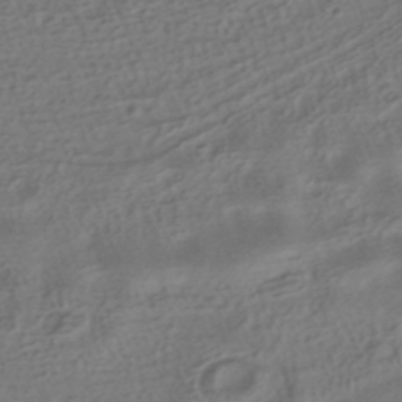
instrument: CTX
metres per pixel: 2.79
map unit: HNhu
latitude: -40.8786
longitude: 100.1416
